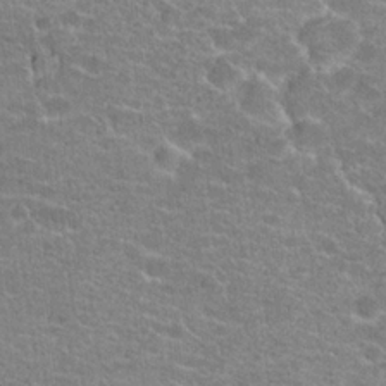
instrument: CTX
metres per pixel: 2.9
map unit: Hto
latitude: 20.8380
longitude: -42.8758
